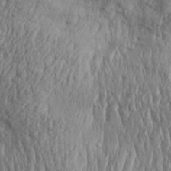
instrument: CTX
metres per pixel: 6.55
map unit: Aa
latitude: 30.7058
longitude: -136.4790
